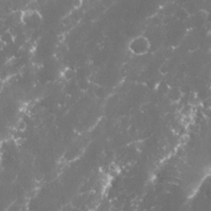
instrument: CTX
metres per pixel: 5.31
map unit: Nhu
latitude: 26.6869
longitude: -60.7624
